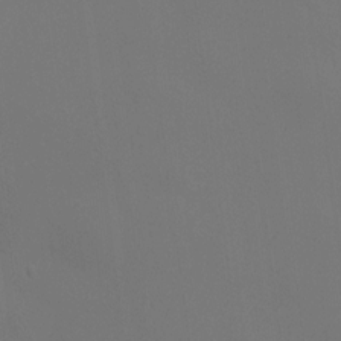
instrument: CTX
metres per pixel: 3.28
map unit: HNhu
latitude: 11.4427
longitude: 11.2754
